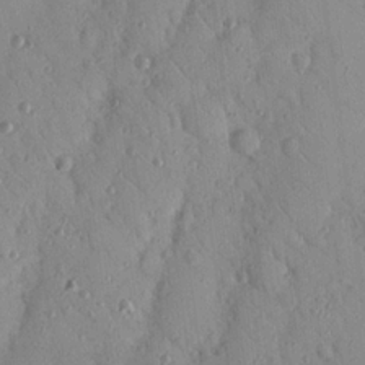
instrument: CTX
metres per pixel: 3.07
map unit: Nhu
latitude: 18.3278
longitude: -78.0633
